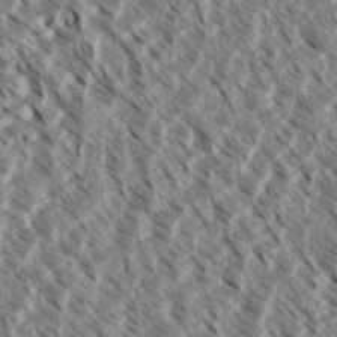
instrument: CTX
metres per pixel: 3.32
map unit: eHh
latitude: 34.8002
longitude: -139.5938
